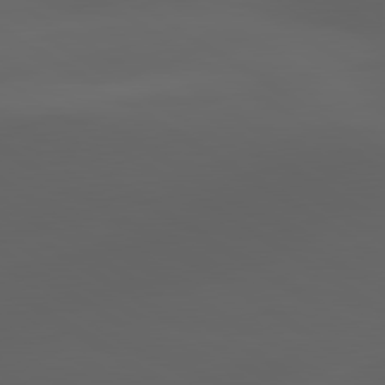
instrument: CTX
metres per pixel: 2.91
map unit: lApd
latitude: 80.7435
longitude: -85.4615
